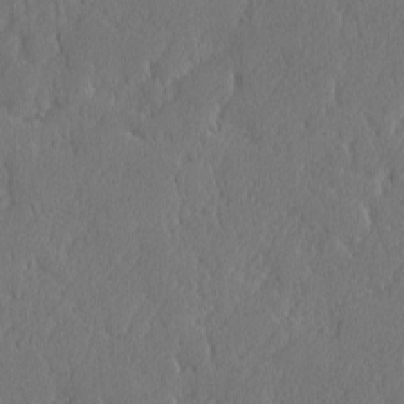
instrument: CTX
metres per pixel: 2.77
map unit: lAvf
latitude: -8.3495
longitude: -112.4223
